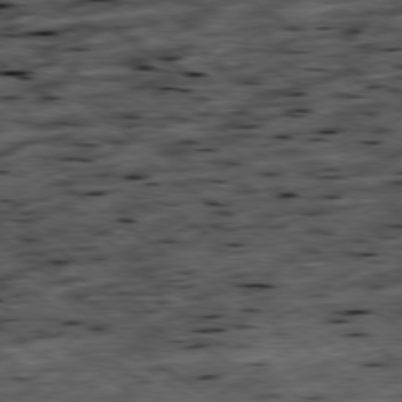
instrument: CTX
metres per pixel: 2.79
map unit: Ap
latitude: -79.3698
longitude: -52.1767
